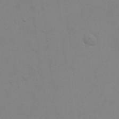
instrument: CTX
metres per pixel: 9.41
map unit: eHh
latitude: 23.6694
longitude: -65.7450
